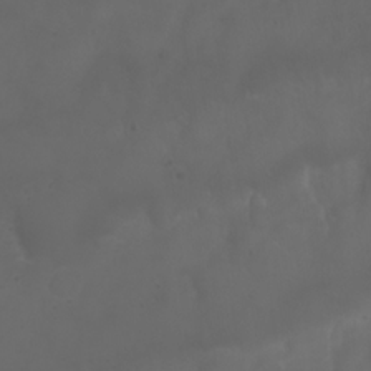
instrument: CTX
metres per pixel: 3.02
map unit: Nhu
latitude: 22.5735
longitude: -64.5735
